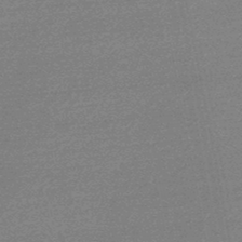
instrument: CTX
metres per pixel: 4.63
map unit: lHb
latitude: -48.0472
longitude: 63.2376
